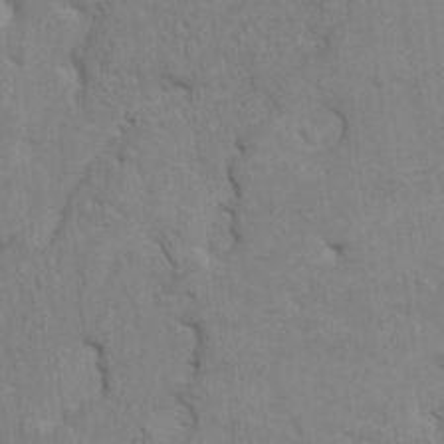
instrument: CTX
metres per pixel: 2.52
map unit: HNhu
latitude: 4.8002
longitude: -2.8758
